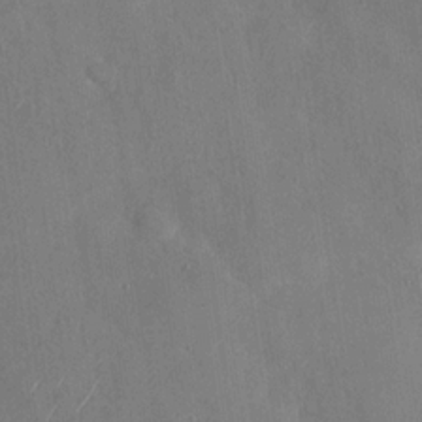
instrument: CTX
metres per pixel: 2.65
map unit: Nhu
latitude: -29.3699
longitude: -59.7450
